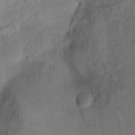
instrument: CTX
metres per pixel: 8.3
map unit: Ht
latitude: 14.0444
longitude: -40.1955
